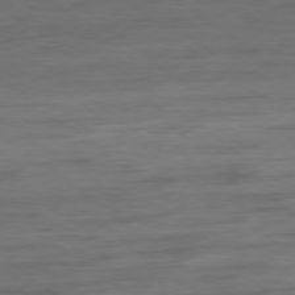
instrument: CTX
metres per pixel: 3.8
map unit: Hpe
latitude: -79.0486
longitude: -19.3103
